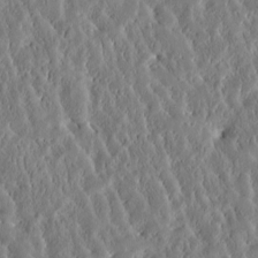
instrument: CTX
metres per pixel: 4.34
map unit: Htu
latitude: -3.6721
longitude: 174.5006
